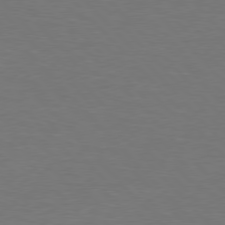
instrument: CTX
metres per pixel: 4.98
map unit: lApd
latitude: 77.3292
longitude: -58.8191
